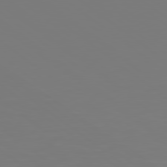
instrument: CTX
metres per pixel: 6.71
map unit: lApd
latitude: 78.8947
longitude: -175.4804
